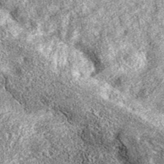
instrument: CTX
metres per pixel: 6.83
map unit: eAb
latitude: 38.1389
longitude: 105.4643
